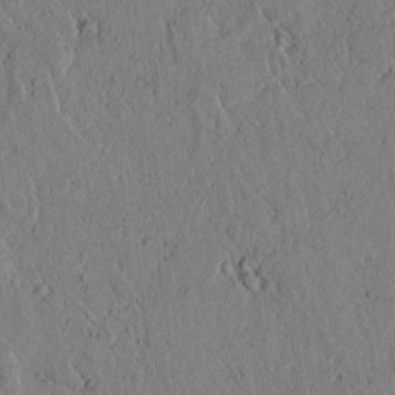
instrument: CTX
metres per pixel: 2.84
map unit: lAvf
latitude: 5.9906
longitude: 159.3320
